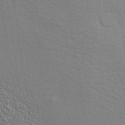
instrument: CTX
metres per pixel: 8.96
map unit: ANa
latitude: 39.7261
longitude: 28.5196
